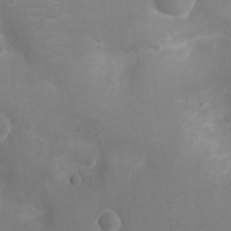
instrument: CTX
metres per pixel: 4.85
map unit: Ht
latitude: -4.4818
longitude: -16.1200
